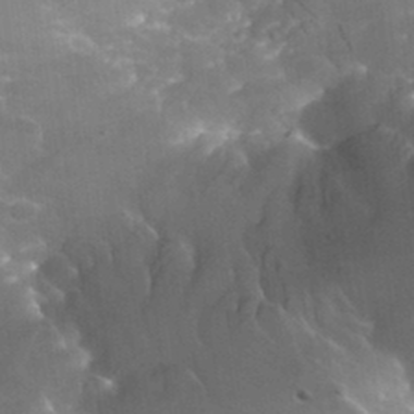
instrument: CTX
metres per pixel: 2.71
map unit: Nhu
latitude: 31.0081
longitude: -54.1956
